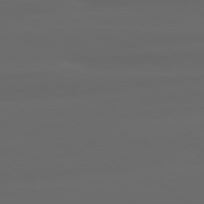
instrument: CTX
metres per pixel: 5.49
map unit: lApd
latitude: 80.4223
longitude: -117.7639
